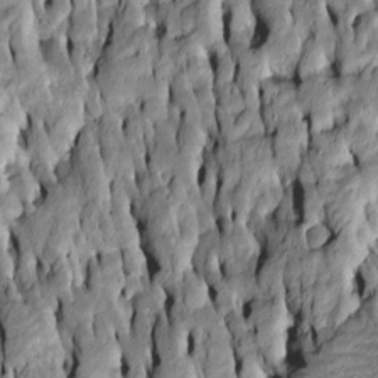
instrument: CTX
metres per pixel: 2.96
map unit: Htu
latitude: -7.1431
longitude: 144.7085
